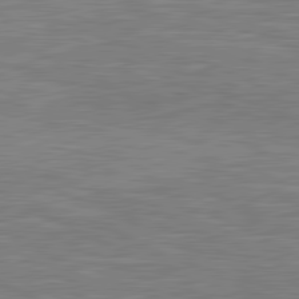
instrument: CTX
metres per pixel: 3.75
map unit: lApd
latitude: 81.5371
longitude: -167.8961
